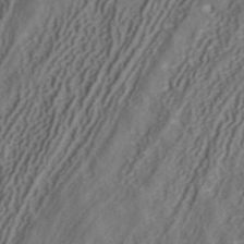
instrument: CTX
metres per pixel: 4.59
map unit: ANa
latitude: 41.6693
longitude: 34.6518
